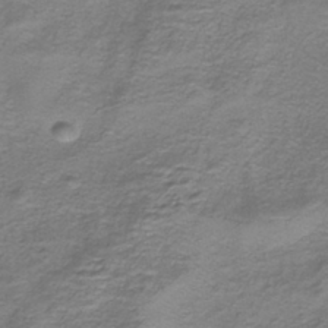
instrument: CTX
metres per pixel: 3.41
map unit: HNhu
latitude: -41.0864
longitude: 109.5399
